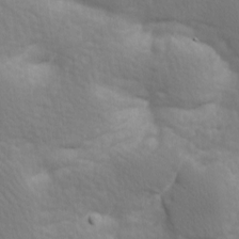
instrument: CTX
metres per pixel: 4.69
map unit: lAa
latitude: -8.2928
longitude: -125.9906
